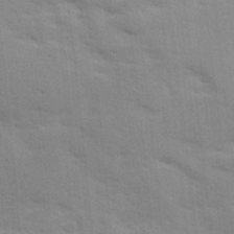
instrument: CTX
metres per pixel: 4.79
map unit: Ave
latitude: 10.9136
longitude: -102.4223
